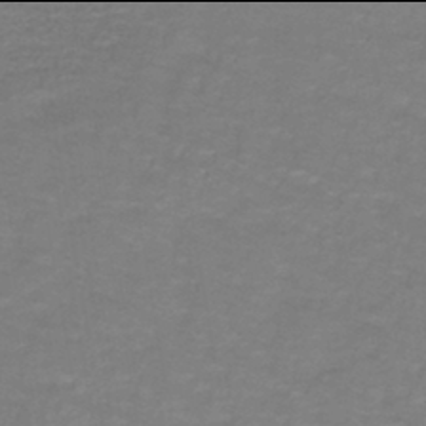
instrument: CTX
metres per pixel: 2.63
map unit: lHb
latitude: -42.0094
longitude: 56.6329
